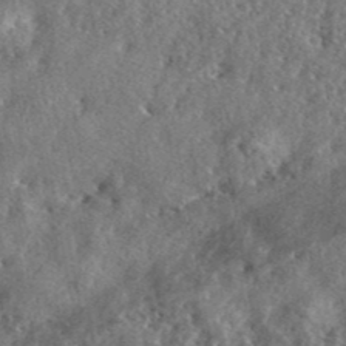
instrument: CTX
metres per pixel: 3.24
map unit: lHvf
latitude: 41.6882
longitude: -89.0648
